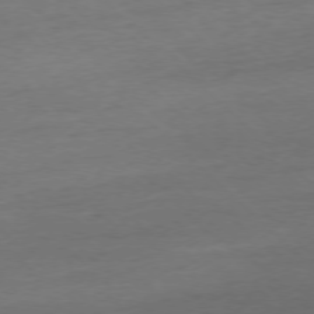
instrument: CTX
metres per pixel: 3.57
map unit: Hpe
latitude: -77.4076
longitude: -13.1214
